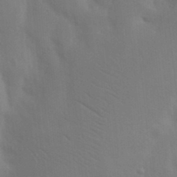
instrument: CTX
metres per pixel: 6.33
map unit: Nhu
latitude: 18.9891
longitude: -73.1215
